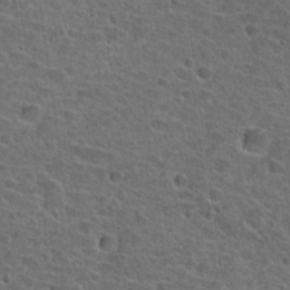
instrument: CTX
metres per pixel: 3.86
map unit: Hto
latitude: 22.1200
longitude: -45.8394
